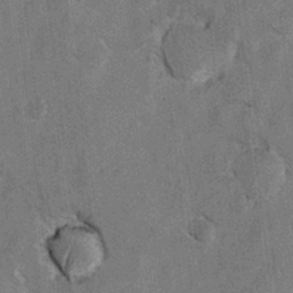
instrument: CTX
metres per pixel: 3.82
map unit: Hto
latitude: 8.5735
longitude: -34.6490
